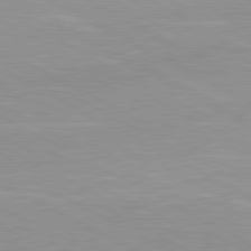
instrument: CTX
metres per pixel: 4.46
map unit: lApd
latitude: 80.7057
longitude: 157.9178
